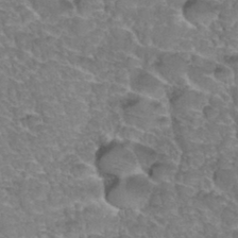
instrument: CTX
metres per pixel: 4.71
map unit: Hto
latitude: 35.4237
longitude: -46.7436
